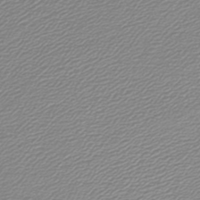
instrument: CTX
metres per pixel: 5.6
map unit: lHb
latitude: -46.6518
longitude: 60.2739
